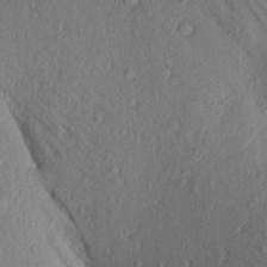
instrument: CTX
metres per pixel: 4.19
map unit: Aa
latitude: 17.0647
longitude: -147.0837
